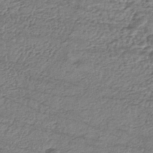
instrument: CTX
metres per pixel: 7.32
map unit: HNhu
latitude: -44.1795
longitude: 105.7099
